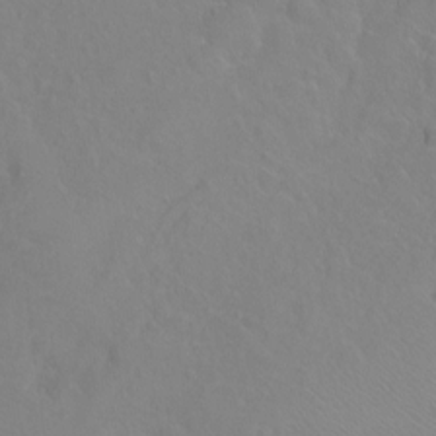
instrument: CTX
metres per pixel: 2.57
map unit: Ht
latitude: -9.1431
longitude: -36.8758
